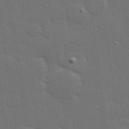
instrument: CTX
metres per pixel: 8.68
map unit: Hve
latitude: 27.7639
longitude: -91.9150
